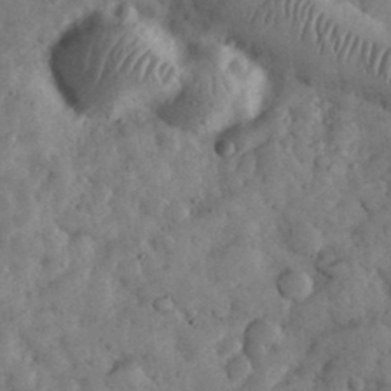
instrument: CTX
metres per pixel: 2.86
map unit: eHh
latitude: 32.8002
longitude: -69.1592
